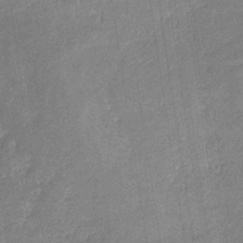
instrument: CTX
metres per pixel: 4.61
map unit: eHb
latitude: -34.6896
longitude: 74.5763
